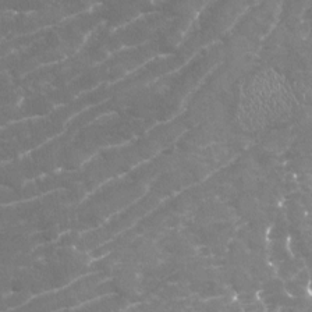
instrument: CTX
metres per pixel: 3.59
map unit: Nhu
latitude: -19.4454
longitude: -57.3859
